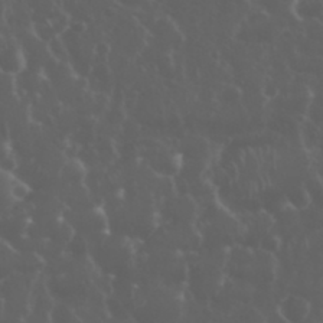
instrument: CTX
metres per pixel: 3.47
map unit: eHh
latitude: 34.3467
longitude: -59.6694
